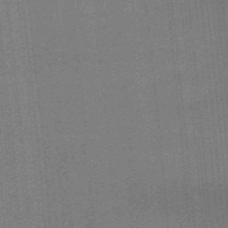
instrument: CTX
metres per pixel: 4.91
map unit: lHb
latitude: -47.9556
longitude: 60.8786
